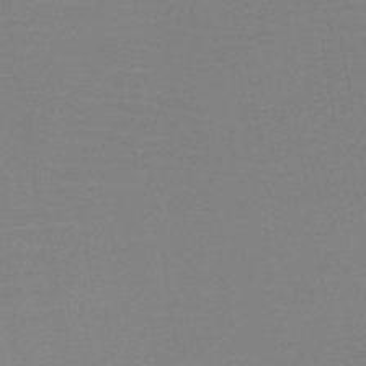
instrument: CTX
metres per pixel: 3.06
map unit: HNb
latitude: -45.2565
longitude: -40.1199
